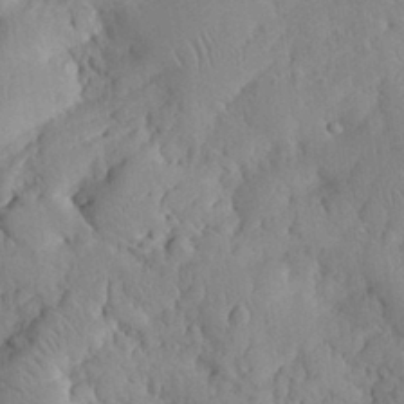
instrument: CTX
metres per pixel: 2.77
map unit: eHh
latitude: 29.9150
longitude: -73.5372
